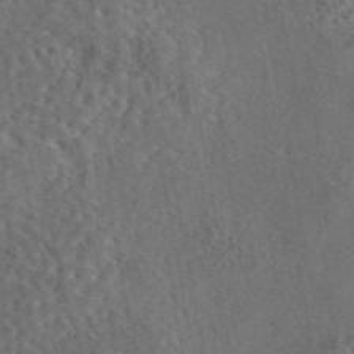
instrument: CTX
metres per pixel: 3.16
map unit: eAb
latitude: 43.8961
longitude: 115.9178
